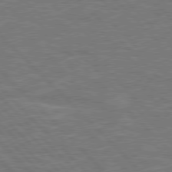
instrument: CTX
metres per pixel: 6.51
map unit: Hpe
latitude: 77.3859
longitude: -151.0458
